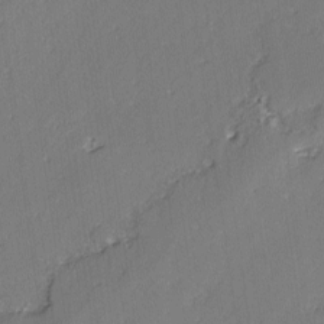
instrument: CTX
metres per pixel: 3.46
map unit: lAvf
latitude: -3.0864
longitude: -107.4049
